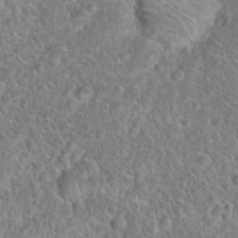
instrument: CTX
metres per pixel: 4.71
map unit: Hto
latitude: 18.9324
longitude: -42.9136
